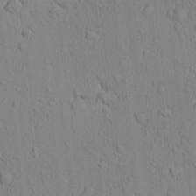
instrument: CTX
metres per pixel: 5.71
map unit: Aa
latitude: 18.3089
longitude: -148.8947
